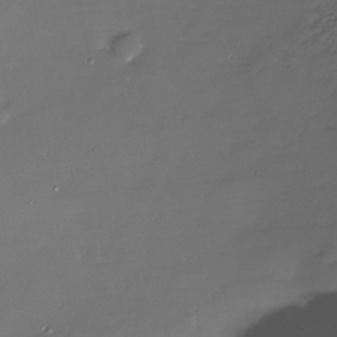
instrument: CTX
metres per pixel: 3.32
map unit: Nhe
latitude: -34.4818
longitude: -88.8758
